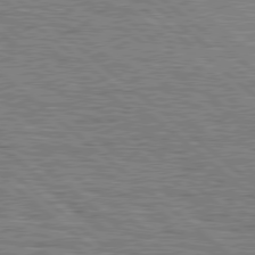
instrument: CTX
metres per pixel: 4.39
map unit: Hpe
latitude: 78.5924
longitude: -120.0255
